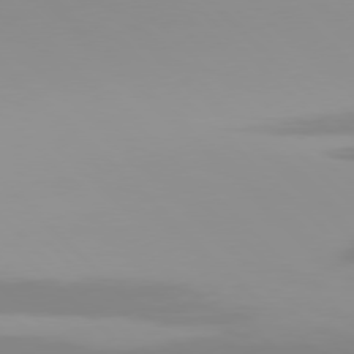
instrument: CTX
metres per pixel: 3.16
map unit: Hpe
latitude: 77.2726
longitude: -132.2334
